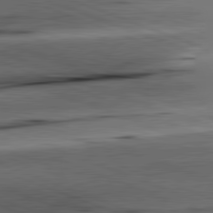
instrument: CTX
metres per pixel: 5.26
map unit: lApd
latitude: 81.6316
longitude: -151.0458
